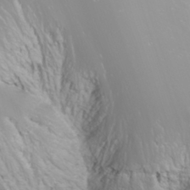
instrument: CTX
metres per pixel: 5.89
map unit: Nhu
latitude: -10.0661
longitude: -69.2537
